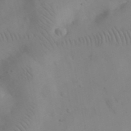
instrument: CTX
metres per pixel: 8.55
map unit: eHh
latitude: 25.9906
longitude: -66.8758
